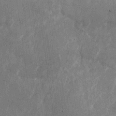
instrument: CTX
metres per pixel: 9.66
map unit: Nhu
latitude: -28.0661
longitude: -74.8947
